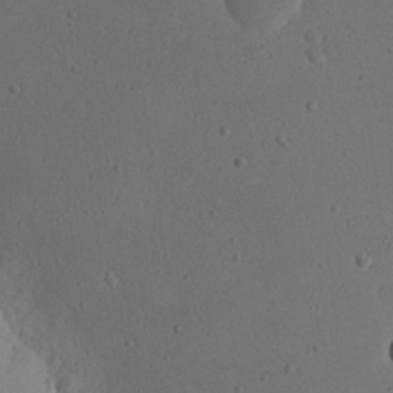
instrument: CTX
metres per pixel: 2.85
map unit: eHh
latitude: 21.3104
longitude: -70.2522
